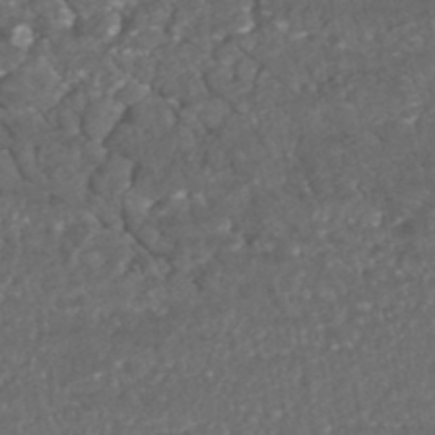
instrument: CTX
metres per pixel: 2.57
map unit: HNhu
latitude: -46.1983
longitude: 104.8786
